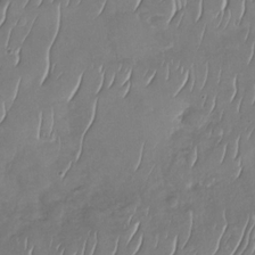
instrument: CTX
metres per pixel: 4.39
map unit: Nhu
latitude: -30.1983
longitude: -59.9528
